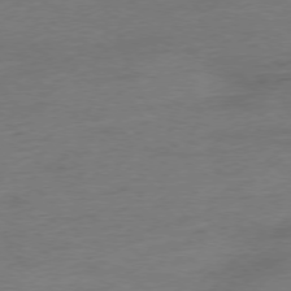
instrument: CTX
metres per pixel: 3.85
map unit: Hpe
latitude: -77.1431
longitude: -13.3860
